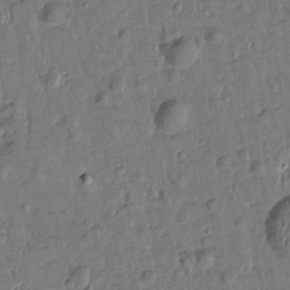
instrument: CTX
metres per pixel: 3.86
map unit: Htu
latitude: 0.5734
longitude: -179.5183
